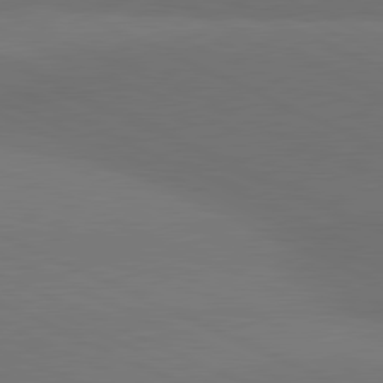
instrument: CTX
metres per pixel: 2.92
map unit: lApd
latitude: 81.1970
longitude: 137.1998
